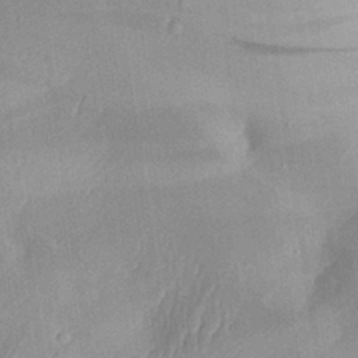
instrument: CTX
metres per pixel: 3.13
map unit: Aa
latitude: 29.6883
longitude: -132.2712
